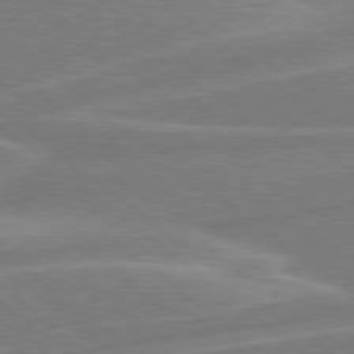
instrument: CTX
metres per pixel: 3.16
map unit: Hpe
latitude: 78.4979
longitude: -153.6505
